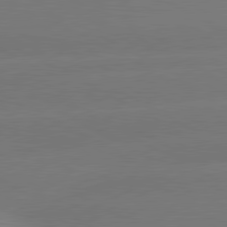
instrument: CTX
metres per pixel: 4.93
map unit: lApd
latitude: 80.6868
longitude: -150.8947
